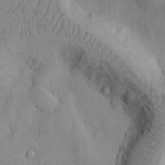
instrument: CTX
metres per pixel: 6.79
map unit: Ht
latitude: 8.3656
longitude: -75.7261
